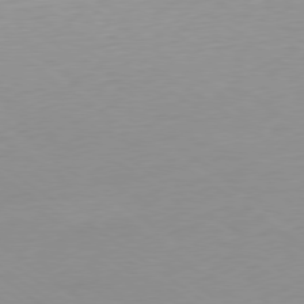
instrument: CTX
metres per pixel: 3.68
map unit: Ap
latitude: -79.5210
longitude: -55.7261
